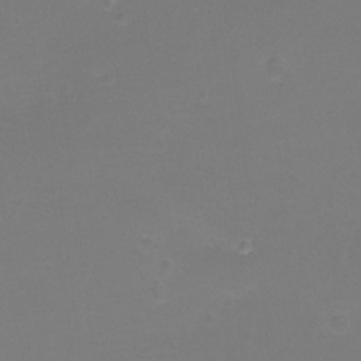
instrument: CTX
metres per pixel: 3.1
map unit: eHh
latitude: -12.2929
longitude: -60.2333
